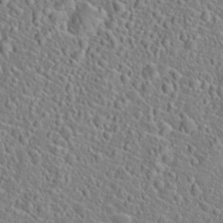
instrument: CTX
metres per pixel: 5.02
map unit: Hto
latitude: 21.4238
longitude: -45.1781
